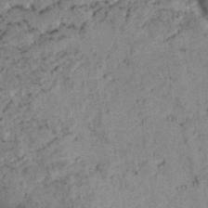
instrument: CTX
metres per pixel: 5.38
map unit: lAvf
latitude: 4.0255
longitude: 158.8219
